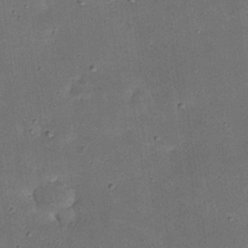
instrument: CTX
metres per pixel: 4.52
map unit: Nhu
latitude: 25.4804
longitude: -71.6505
